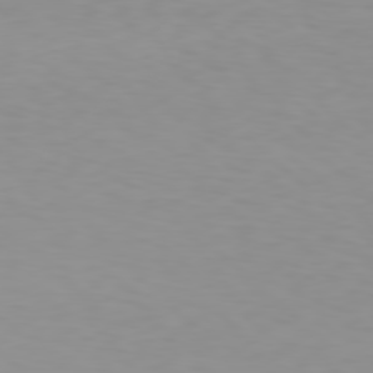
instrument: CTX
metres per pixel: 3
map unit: Hpe
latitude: 77.5938
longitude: -123.0458
